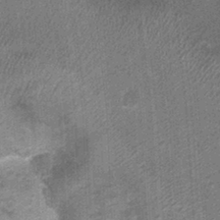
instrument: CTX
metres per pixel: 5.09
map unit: Nhu
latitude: 0.3089
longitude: -16.8380
